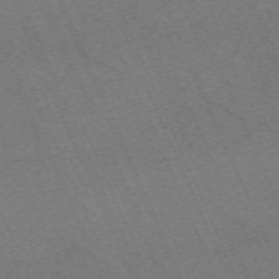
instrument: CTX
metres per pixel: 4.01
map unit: Nhu
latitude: -68.1983
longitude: 38.7463
